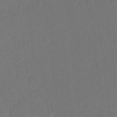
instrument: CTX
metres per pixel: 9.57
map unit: Hto
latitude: -10.8408
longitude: -37.9339
